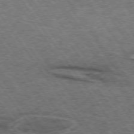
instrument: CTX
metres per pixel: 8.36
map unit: lApd
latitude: 73.1593
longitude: -76.1011
